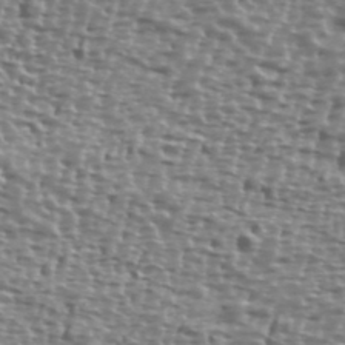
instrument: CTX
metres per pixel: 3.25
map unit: Ave
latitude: 40.1388
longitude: -112.3089
